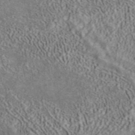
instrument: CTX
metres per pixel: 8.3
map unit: ANa
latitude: 40.6112
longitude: 17.4644
